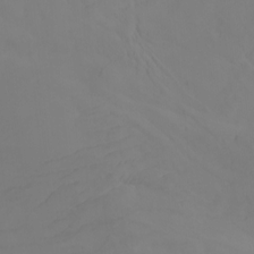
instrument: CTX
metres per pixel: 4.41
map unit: Nhu
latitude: -7.7477
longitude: -67.8583
